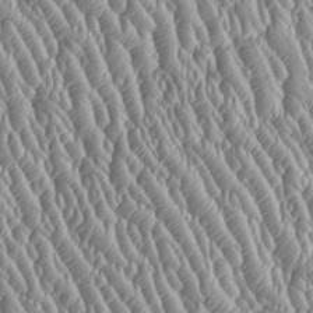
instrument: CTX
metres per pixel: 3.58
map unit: Htu
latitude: -6.1417
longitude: 157.1053
